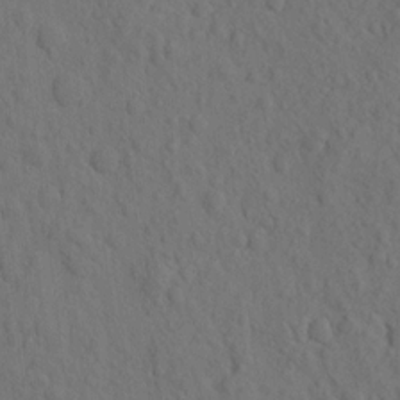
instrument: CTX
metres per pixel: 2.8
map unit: eHh
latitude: -1.8045
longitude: 18.0661
